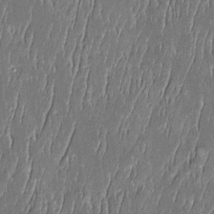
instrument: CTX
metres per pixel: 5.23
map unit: Htu
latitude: -6.0661
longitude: 175.3698
